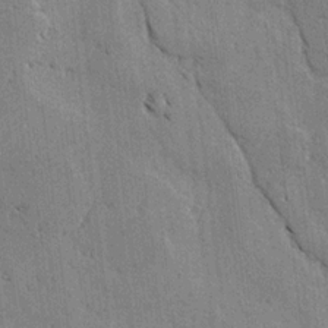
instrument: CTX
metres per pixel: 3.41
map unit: lAvf
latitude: -4.7652
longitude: -113.1403
